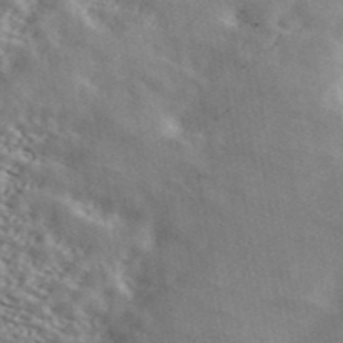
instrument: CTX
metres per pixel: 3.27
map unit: ANa
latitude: 43.2537
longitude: 47.6533
